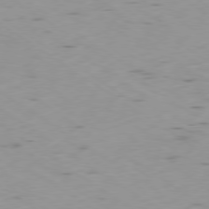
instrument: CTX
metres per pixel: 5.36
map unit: Ap
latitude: -79.3131
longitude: -72.1956
